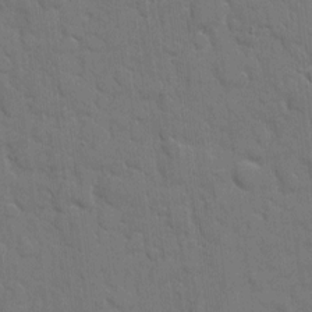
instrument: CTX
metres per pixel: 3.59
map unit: eHh
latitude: 7.4993
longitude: -67.4615
